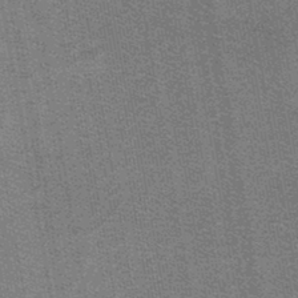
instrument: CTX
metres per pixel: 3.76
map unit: lHb
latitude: -43.6532
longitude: 56.1795
